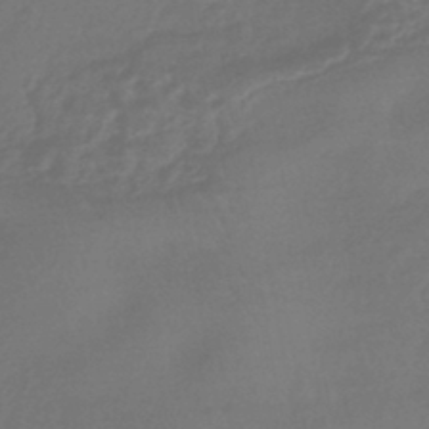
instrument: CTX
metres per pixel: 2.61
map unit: HNhu
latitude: -43.7477
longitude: 89.9178
